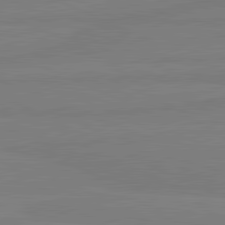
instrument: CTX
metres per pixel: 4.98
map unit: lApd
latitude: 81.6694
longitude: -177.9717
